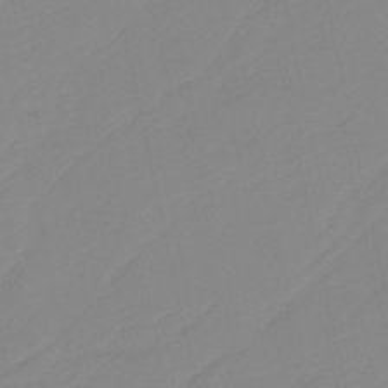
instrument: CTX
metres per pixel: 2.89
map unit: HNb
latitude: -36.6896
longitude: 56.3684
